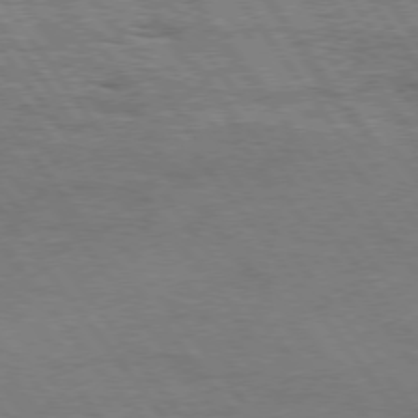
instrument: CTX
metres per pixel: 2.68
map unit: Hpe
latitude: 74.7246
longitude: -152.4412
